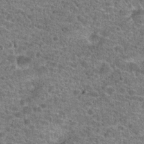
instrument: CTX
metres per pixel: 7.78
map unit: Hto
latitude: 20.4223
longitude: -42.4979
